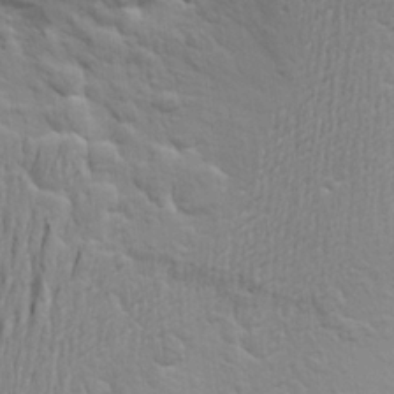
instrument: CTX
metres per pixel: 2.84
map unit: Aa
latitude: 22.0444
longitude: -150.1011
